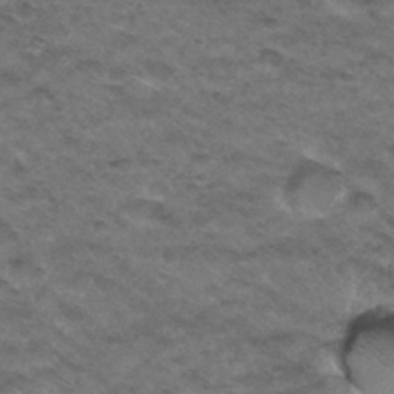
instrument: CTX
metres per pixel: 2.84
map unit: Hto
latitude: 32.4223
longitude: -48.2334
